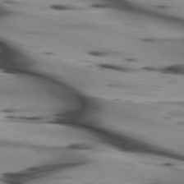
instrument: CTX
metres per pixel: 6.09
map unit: lApd
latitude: 75.3104
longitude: -65.5371
